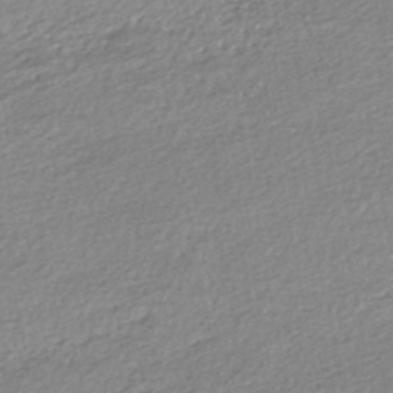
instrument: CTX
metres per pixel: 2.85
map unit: HNhu
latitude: -46.7841
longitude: 102.6896
